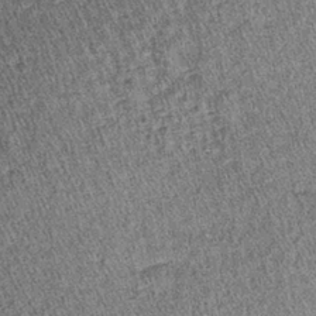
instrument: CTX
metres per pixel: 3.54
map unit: lHb
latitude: -38.3117
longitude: 67.0865
